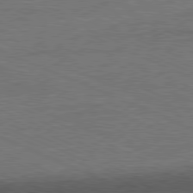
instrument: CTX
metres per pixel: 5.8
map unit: Ap
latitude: -81.9178
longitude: -84.9136
